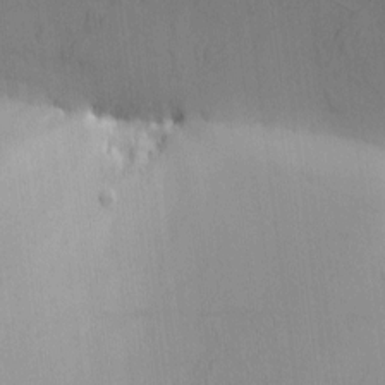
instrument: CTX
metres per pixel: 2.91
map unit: eHh
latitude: -3.2753
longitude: 15.6533
